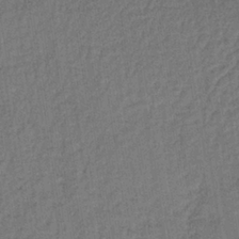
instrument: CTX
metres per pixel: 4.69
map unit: lHb
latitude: -35.4454
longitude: 62.9352
